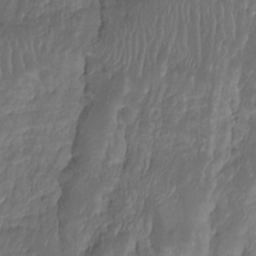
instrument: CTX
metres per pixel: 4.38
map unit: Aa
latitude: -8.0283
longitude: -77.7071
